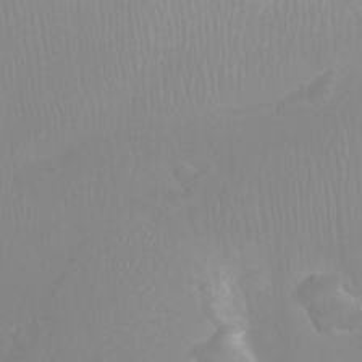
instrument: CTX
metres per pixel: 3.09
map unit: Aa
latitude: -12.5007
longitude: -67.8394
